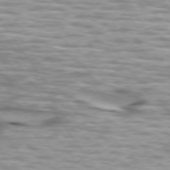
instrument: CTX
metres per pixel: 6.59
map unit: lApd
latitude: 74.2145
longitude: -58.1767
